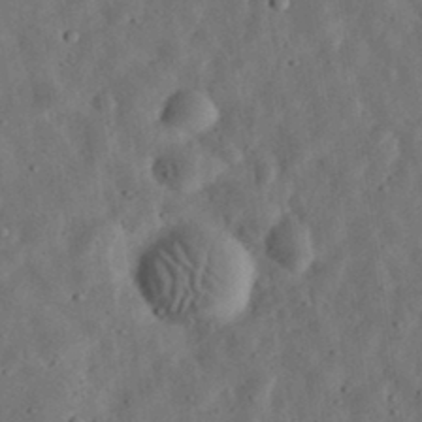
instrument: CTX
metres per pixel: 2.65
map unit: eHh
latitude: 33.3482
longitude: -75.4426
